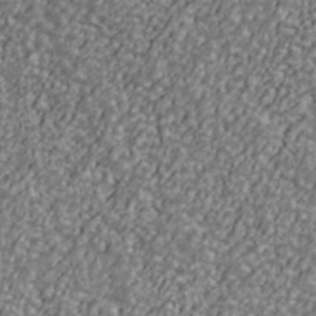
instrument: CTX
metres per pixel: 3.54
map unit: Ave
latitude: 40.8757
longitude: -111.6316
